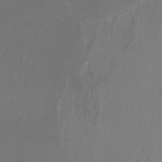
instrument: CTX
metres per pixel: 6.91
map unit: Htu
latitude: -5.2942
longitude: -74.5546
